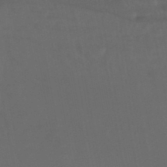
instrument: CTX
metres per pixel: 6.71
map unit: HNhu
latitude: -46.3117
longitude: 92.7652
